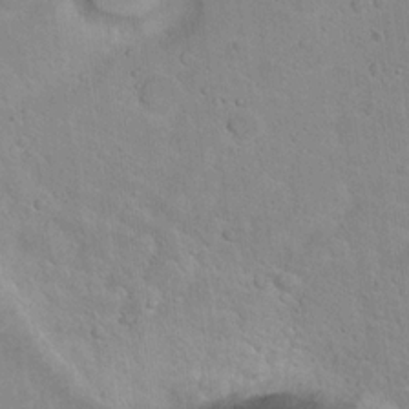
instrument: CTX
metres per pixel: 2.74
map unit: Hto
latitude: 15.4049
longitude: -40.3089
